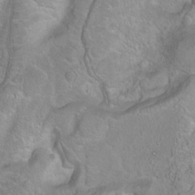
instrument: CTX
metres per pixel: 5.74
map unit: Ht
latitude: -0.4062
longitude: -45.3481
